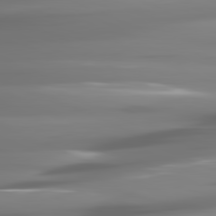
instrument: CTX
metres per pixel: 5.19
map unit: lApd
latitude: 81.5560
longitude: -141.4804
